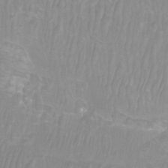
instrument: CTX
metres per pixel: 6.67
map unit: Htu
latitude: -9.5210
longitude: -75.3293
